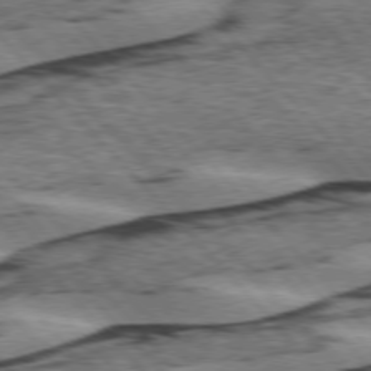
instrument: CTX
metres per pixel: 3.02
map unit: lApd
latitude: 75.7261
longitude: -78.3656
